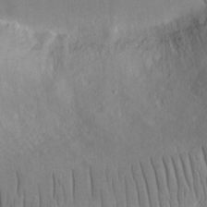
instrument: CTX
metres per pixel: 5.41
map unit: eHh
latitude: 15.2726
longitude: -70.9514
